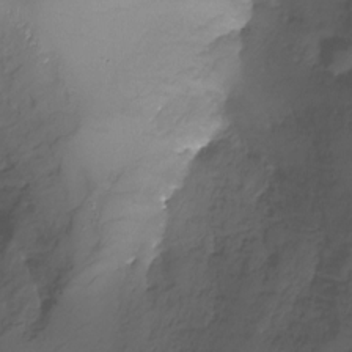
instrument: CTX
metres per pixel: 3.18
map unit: Nhu
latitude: -25.6722
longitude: -57.4048
